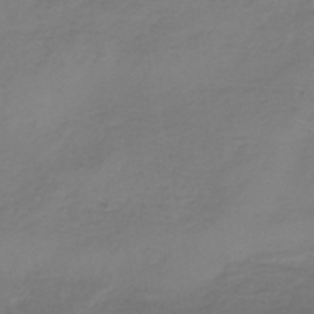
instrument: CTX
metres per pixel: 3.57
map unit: lHb
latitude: -38.5763
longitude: 63.6722
